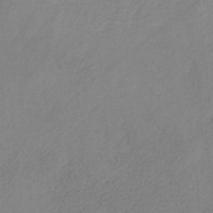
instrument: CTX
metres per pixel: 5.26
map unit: HNb
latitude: -31.9745
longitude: 58.5573
